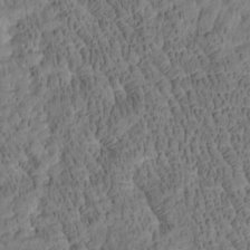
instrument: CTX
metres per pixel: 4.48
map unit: Htu
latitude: -3.9367
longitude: 175.5021
